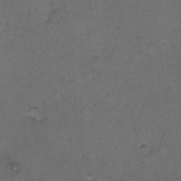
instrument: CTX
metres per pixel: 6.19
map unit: Hto
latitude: 9.7261
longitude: -60.5357
